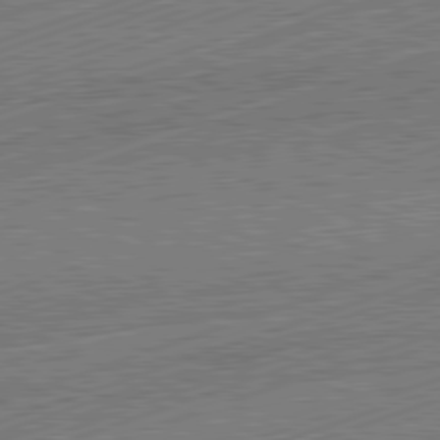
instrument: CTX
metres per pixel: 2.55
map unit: Hpe
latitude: -82.2739
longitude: 19.5021
